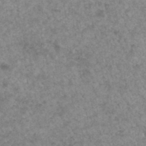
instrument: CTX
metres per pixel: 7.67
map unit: Hto
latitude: 33.0081
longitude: -49.5182
